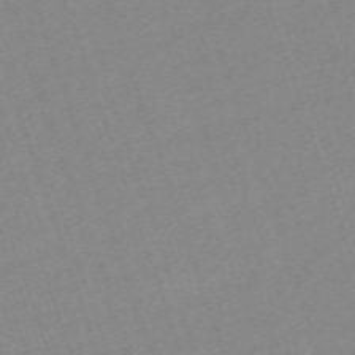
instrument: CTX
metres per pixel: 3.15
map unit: eHh
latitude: -64.1606
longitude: 50.7085
